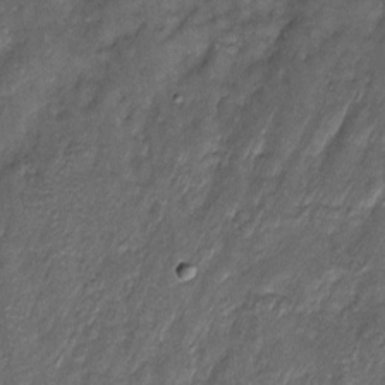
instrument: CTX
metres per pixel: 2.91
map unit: Htu
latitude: -6.7463
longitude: 159.1242
